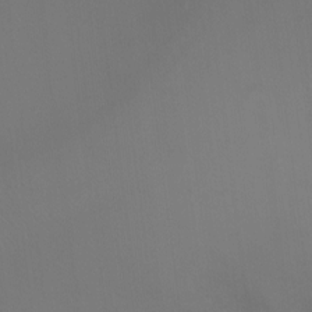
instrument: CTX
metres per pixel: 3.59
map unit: Ht
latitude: -16.9164
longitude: -42.0255
